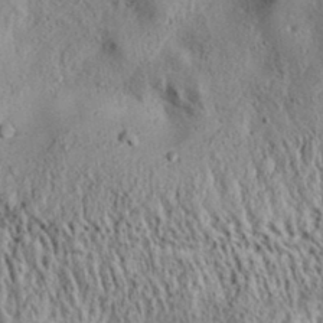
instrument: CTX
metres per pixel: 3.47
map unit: Aa
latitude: 32.0255
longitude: -134.4979
